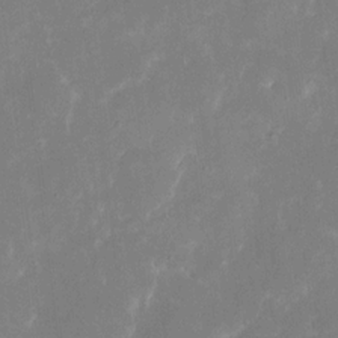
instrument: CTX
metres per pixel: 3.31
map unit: eHh
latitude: 6.0444
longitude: -69.4993
